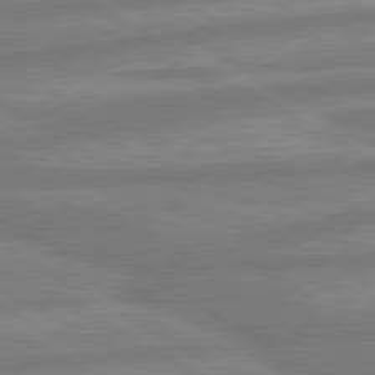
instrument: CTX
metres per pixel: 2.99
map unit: lApd
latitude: 80.2522
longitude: -167.8394
